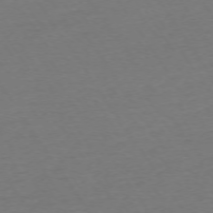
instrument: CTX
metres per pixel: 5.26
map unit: Ap
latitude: -74.2173
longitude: -85.7828
